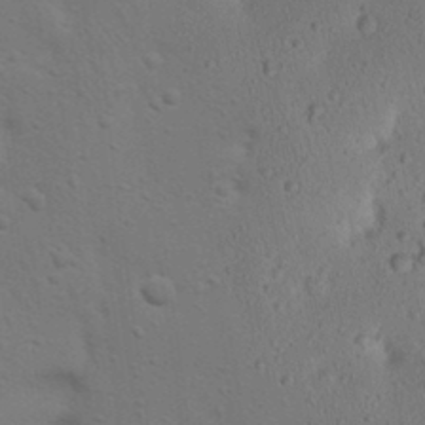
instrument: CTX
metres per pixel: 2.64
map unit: Nhu
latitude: 22.7624
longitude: -73.0081
